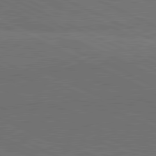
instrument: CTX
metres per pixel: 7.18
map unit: lApd
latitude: 81.6316
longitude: 149.1243
